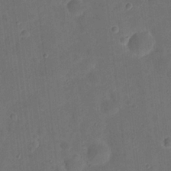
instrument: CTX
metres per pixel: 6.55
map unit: eHh
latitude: 21.9339
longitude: -63.1403
